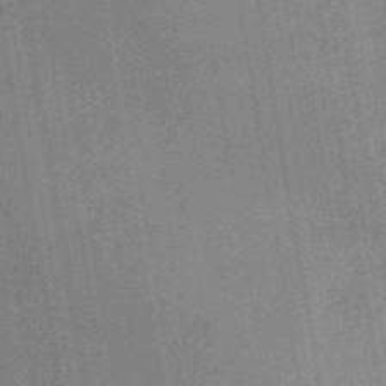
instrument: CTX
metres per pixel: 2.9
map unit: HNb
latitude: -52.0661
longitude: -49.5560
